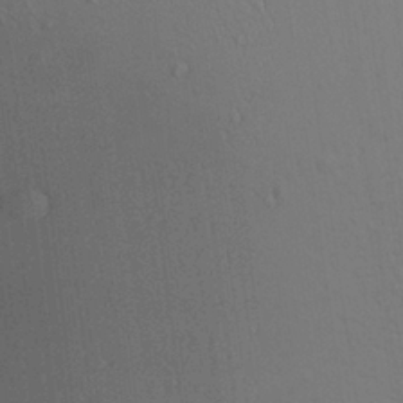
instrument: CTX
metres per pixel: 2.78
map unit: Aa
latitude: 27.2537
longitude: -139.1781
